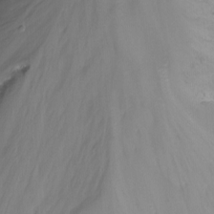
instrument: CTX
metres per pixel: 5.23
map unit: Nhu
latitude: -13.5966
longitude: -62.2145
